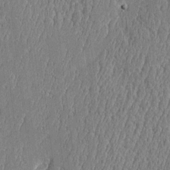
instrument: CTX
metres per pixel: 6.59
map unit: Htu
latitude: -5.6910
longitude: 176.1984
